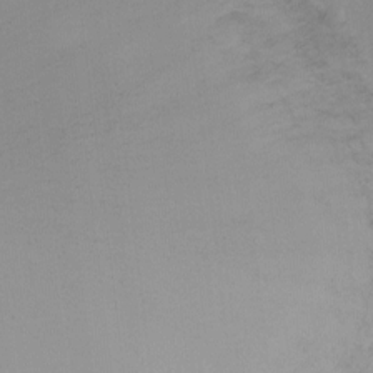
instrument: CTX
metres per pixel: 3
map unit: Ht
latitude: -6.7652
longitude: -29.0269
